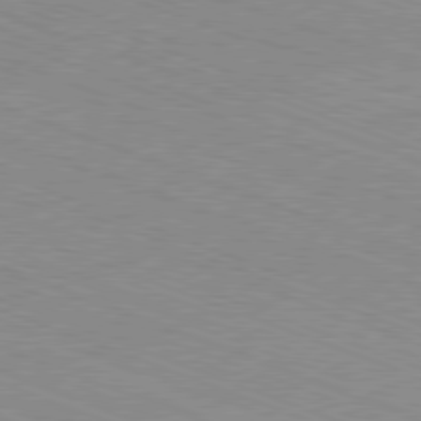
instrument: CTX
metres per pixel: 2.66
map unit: Ap
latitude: -81.3132
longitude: -73.7639
